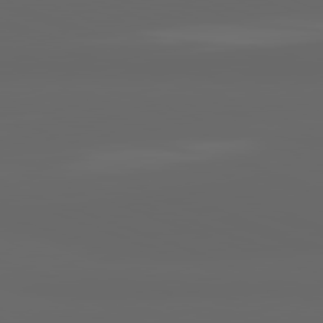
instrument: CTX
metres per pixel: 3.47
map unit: lApd
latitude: 82.0633
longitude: -169.3860
